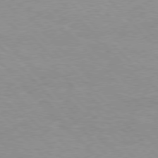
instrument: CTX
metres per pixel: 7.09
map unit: Hpe
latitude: 76.8380
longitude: -152.4223
